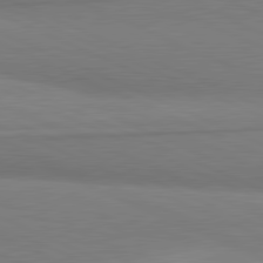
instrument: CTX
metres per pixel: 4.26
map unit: lApd
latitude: 81.6127
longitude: 161.4077
